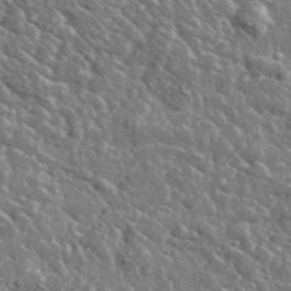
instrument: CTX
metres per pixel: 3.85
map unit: lHvf
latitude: 36.8947
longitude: -88.3468
